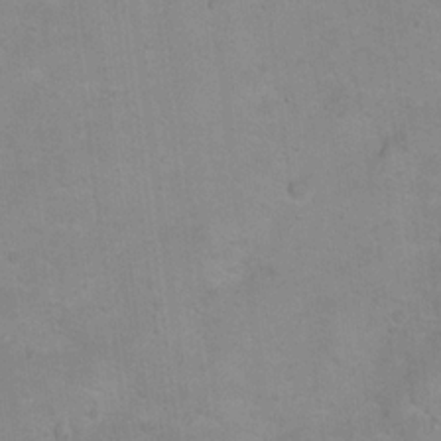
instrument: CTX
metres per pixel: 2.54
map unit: Hto
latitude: 18.0444
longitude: -38.7435
